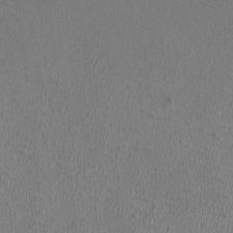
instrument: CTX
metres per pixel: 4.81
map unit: HNhu
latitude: -1.8423
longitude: -0.4979
